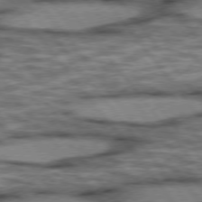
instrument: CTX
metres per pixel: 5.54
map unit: lApd
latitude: 75.6505
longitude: -48.5735
